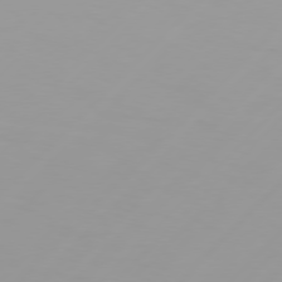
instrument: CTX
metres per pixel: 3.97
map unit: Hpe
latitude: 77.0269
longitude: -138.6679
